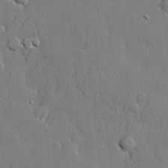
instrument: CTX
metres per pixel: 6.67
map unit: lHvf
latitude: 21.8206
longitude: 145.0675
